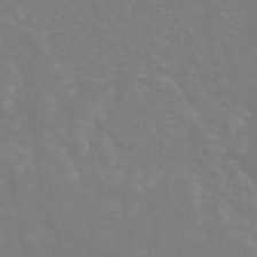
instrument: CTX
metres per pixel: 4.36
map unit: ANa
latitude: 44.0444
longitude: 27.9178
